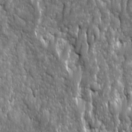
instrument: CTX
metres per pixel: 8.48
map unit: Ave
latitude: 16.1200
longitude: -134.2711
